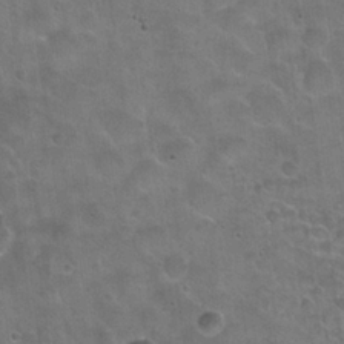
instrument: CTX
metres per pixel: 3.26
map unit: Hto
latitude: 22.5357
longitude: -52.7813
